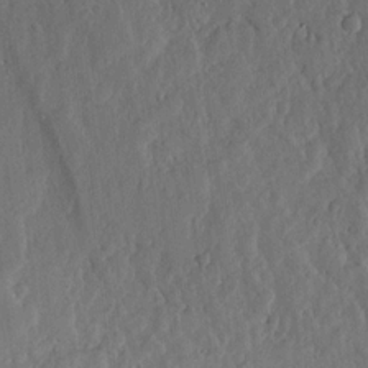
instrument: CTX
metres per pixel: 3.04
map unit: lHvf
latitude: 19.1781
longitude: -115.6693
